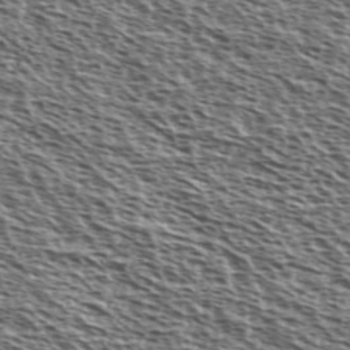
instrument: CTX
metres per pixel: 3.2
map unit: Ave
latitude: 38.2522
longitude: -110.7058
